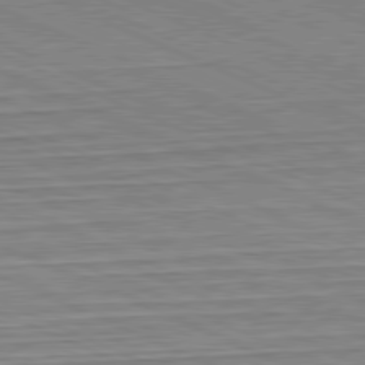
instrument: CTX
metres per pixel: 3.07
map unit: Hpe
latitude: -81.7478
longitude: 11.3699
